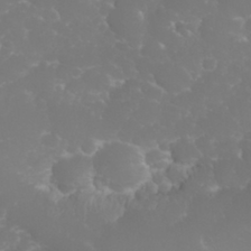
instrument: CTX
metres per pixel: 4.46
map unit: eHh
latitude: 31.0270
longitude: -65.2348
